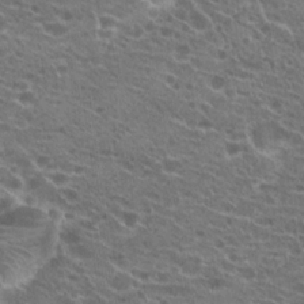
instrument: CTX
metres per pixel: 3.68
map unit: Hto
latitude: 21.5371
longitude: -39.8583
